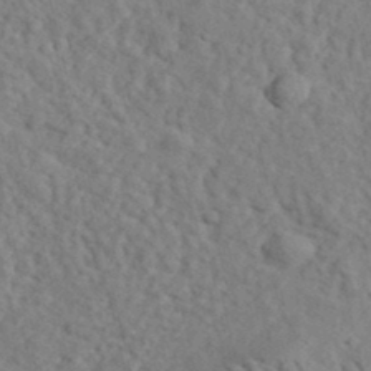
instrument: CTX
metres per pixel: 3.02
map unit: eHh
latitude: 35.8394
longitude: -78.5924
